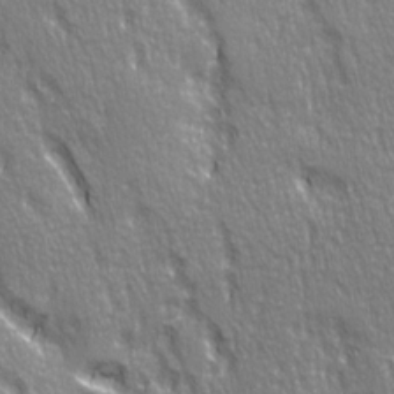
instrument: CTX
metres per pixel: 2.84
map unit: Ave
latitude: 21.4616
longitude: -135.4426
